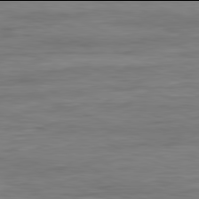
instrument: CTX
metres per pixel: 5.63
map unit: Ap
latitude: -82.0094
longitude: -74.1767
